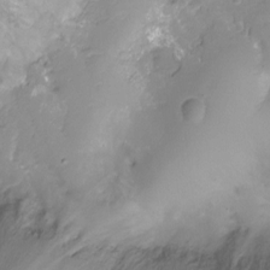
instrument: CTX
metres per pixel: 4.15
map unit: Hto
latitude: -11.3699
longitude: -39.8205
